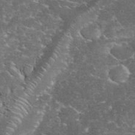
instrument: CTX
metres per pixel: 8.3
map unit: eHh
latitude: 35.5182
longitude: -64.9703
